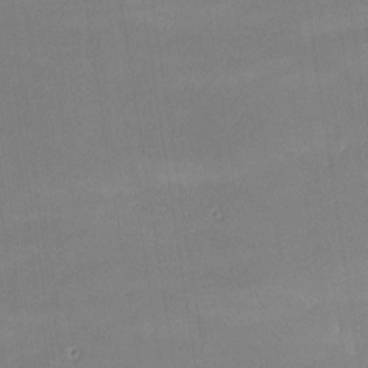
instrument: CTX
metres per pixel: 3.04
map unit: lHvf
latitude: -9.9556
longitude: -101.8206
